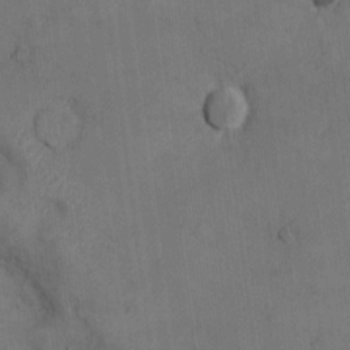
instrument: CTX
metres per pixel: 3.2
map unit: Hto
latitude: 9.8583
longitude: -61.0836
